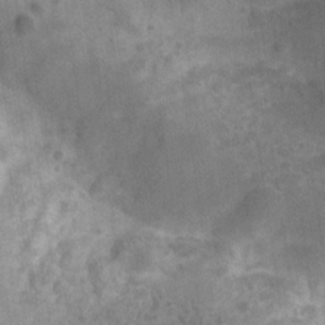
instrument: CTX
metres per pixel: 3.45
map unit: Hve
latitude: -31.7288
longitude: 93.5777
